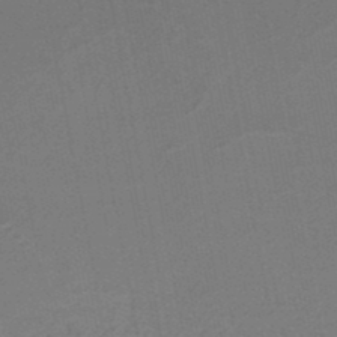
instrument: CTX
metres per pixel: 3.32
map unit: HNb
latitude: -47.9556
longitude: 58.1605
